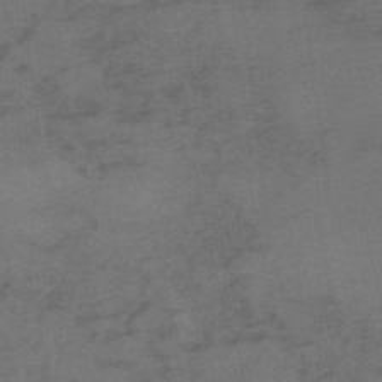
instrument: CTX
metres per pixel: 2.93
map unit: HNb
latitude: -55.7478
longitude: -46.0255
